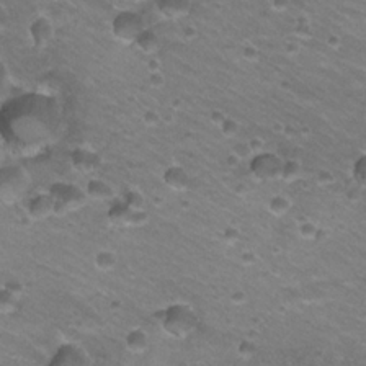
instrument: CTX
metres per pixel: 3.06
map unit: Hto
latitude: 22.2333
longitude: -32.6113
